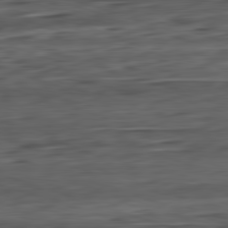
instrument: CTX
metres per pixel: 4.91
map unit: Ap
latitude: -82.1984
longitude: -77.9150
